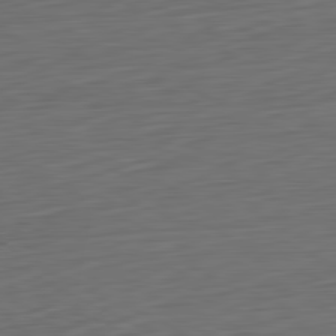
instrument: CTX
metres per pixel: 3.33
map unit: Ap
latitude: -82.0661
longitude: -77.5938
